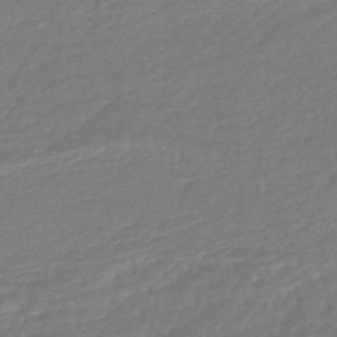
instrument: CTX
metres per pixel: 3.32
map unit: HNb
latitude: -49.2754
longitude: 58.3306
